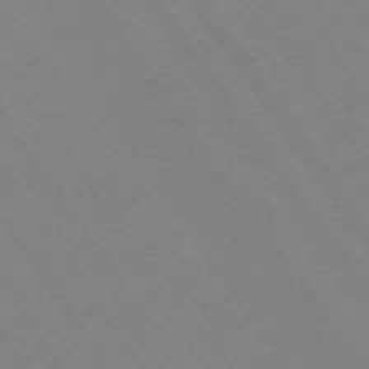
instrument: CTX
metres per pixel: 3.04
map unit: Ap
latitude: -73.7666
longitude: -70.3278
